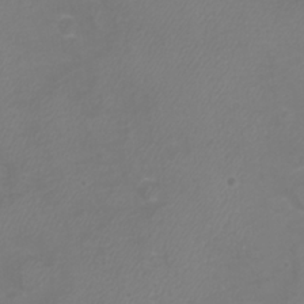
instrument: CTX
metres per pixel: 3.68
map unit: eHh
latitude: -7.1809
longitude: -75.9150
